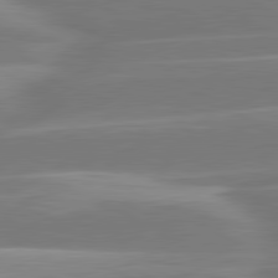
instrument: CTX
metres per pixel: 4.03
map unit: lApd
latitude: 81.0647
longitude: -129.6505
